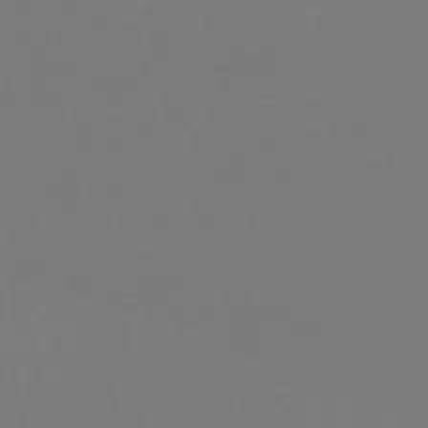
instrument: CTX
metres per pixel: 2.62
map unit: eHb
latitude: -50.0661
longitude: 77.7289
